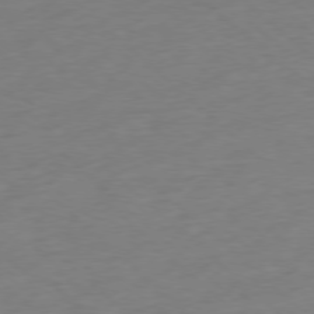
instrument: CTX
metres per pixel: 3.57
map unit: Ap
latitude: -78.0283
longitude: -79.3671
